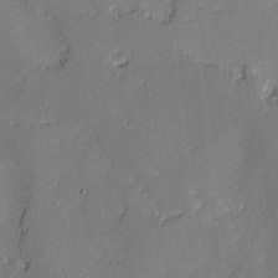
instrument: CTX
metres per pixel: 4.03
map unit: lAvf
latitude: -1.0487
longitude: -109.2348
